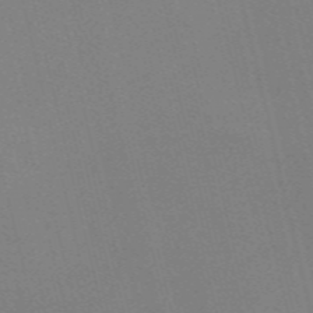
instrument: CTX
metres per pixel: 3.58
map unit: Nve
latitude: -58.2928
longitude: 63.0297
